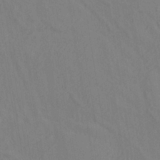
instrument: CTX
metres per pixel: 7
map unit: ANa
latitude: -38.2929
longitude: 95.5399
